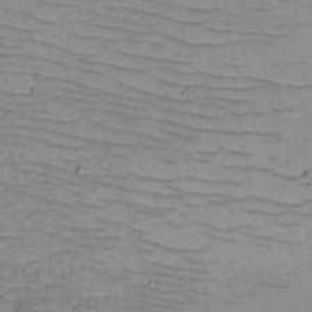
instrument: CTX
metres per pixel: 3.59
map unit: eHh
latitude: -5.0486
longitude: -82.1199
